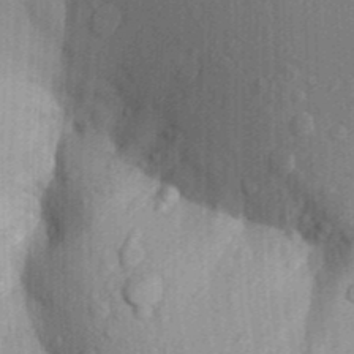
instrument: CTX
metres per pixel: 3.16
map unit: Aa
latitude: 25.7449
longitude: -149.5938
